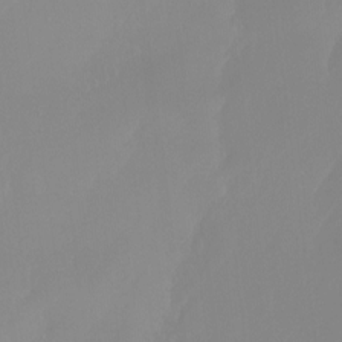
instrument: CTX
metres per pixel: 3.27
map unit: Ht
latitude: -14.0850
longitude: -50.6679
